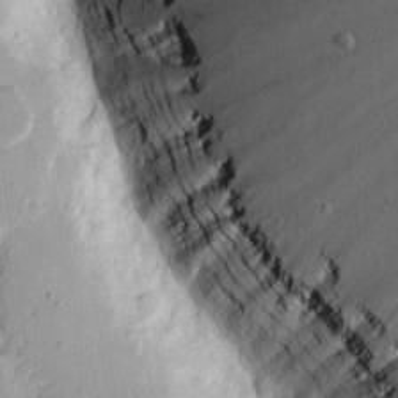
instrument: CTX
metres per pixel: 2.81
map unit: eHh
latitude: 8.3656
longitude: -69.1592
